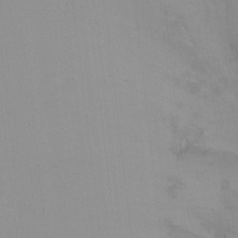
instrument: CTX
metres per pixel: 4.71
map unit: Ht
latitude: -9.6722
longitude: -37.7450
